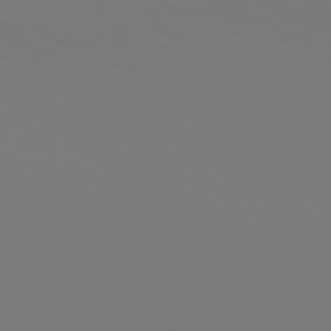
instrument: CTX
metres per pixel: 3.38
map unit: Hpe
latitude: 76.1011
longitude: -132.6491
